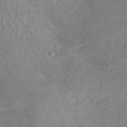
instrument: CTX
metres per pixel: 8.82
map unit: HNhu
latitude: -45.1053
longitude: 92.8219
